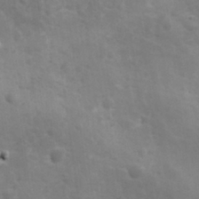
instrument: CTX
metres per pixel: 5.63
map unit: Ave
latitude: 11.7261
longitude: -104.5168
